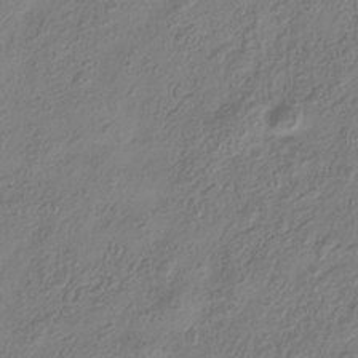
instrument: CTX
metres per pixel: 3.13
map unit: Hve
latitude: -34.5952
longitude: 88.7841
